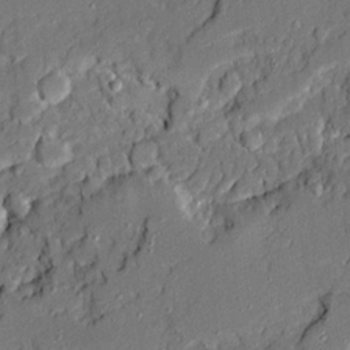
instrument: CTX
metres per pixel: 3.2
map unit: Ave
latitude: 19.4048
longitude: -128.2522
